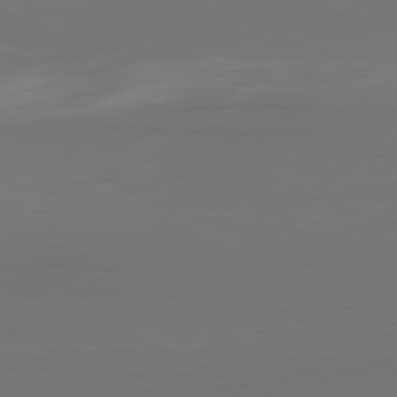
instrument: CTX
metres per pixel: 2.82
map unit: Hpe
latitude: -81.7478
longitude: 6.5762
